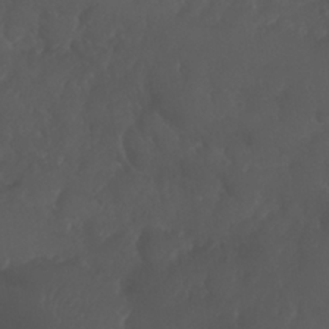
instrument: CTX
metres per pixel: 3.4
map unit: Nhu
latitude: 26.6680
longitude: -65.2159
